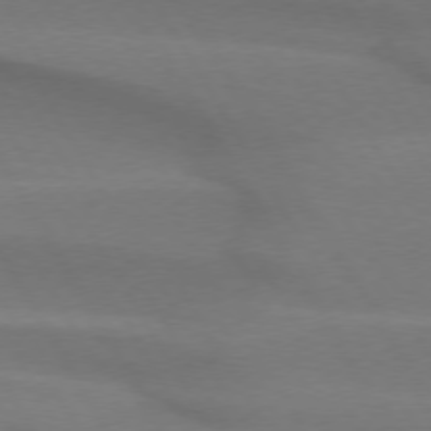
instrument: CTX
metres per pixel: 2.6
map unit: lApd
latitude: 74.5168
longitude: -65.7639
